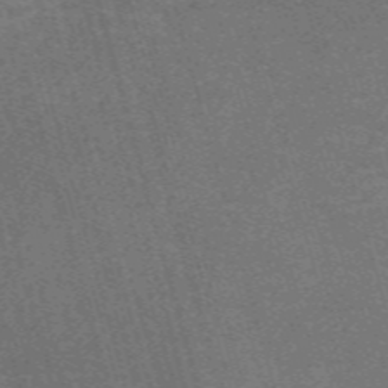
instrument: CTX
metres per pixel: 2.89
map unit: Nve
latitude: -59.3320
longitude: 63.9745
